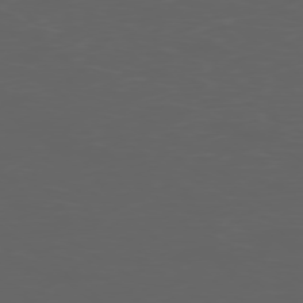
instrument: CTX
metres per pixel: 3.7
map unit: Ap
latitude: -77.3888
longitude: -75.8394
